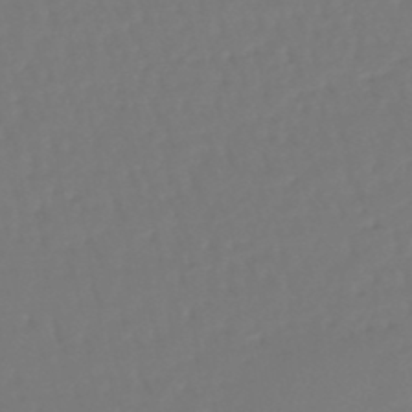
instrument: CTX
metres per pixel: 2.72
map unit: lHb
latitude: -46.9919
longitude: 61.6533
